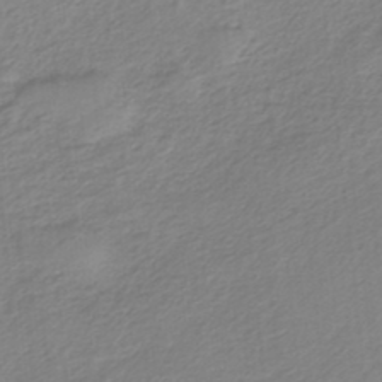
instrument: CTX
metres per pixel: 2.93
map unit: HNb
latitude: -36.0850
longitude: 55.4455
